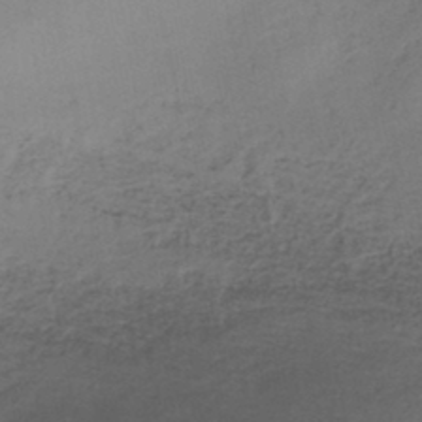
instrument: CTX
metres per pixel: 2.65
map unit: HNb
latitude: -42.9163
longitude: 49.0865
